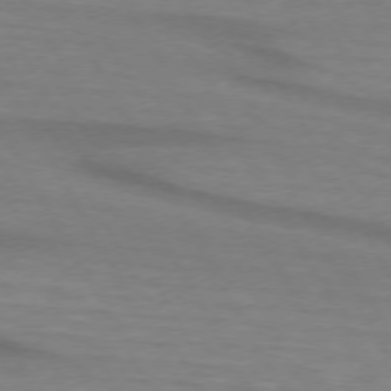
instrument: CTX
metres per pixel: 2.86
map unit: lApd
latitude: 73.9717
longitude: -65.3671
